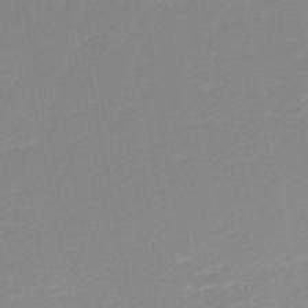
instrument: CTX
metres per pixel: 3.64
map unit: HNb
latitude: -48.7463
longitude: -44.3089
